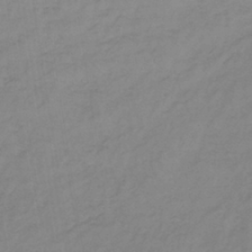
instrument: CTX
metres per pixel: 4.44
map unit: lHb
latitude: -38.4818
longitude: 72.1417
